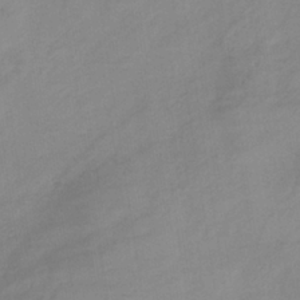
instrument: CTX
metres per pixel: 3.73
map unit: lHb
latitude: -35.5966
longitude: 72.9541
